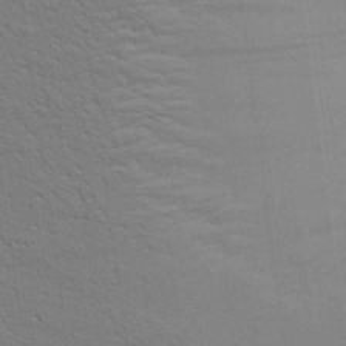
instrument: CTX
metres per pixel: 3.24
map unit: Aa
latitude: 21.0459
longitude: -140.5356
